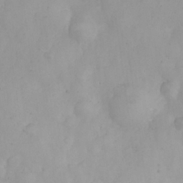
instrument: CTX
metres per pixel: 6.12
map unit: eHh
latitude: 25.4426
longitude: -63.7828
